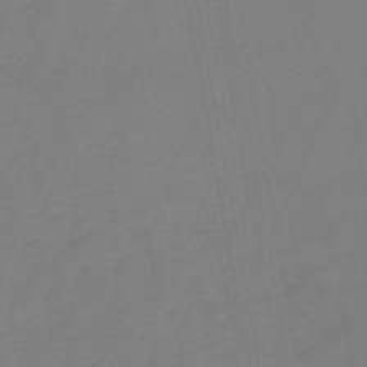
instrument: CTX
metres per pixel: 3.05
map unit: lHb
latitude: -45.7478
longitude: 73.9367
